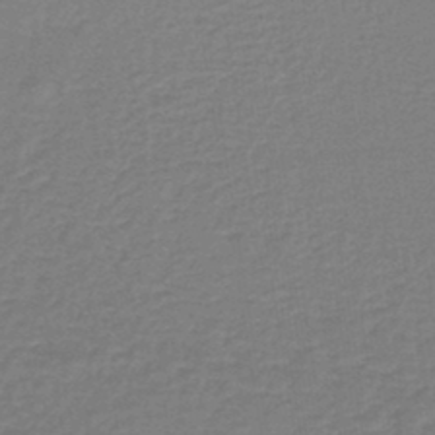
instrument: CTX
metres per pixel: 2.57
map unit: lHb
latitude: -44.6707
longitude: 56.5762
